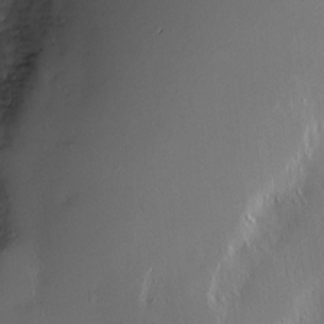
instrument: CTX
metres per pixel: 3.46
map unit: Nve
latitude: -9.6155
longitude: 173.4265
